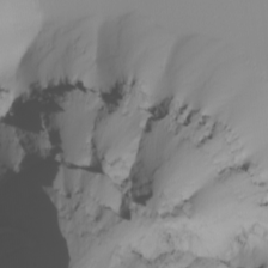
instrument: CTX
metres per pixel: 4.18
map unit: Nhu
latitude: -5.0108
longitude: -94.4601
